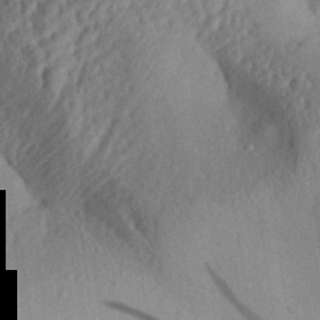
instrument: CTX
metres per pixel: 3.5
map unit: Aa
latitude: 30.5168
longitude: -134.1577
